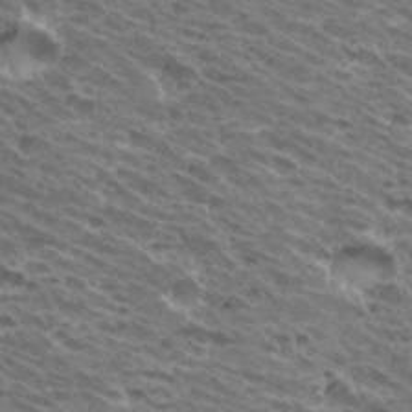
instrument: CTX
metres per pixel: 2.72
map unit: Hto
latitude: 33.2726
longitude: -40.8569
